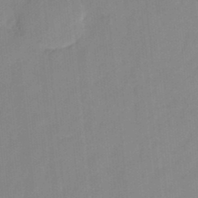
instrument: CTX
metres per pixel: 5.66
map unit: HNhu
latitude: -27.8611
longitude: 74.3496
